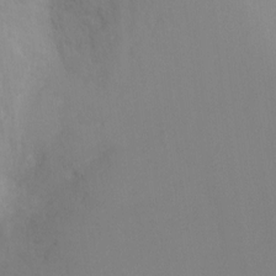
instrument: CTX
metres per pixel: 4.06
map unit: Ht
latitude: -4.5007
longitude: -28.7813
